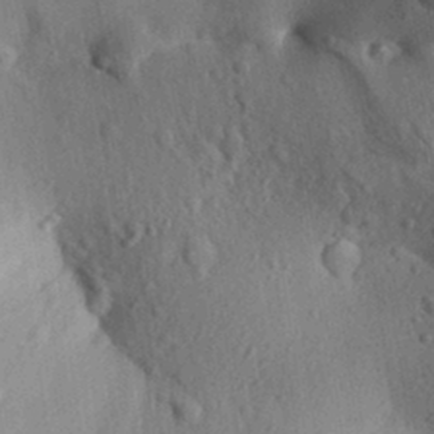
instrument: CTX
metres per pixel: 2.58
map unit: Aa
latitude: 29.7827
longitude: -146.7436
